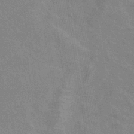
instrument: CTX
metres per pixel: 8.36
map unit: eHb
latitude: -37.3320
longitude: 76.4251
